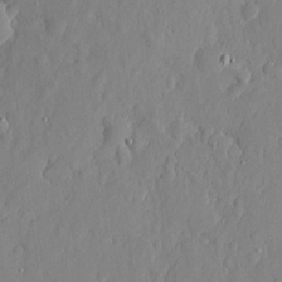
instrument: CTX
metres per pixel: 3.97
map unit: eHh
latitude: 6.3845
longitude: -73.5560
